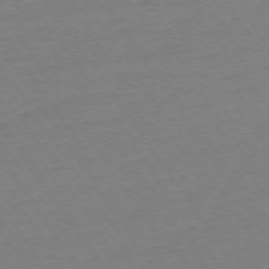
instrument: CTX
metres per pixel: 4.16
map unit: Ap
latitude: -74.4251
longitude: -81.4804
